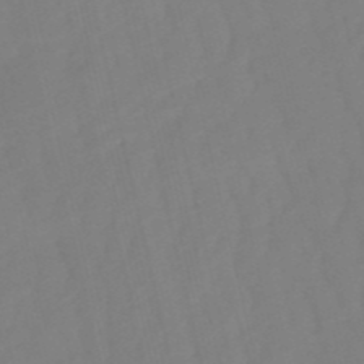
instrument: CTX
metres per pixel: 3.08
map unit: eHb
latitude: -50.2739
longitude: 76.7085
